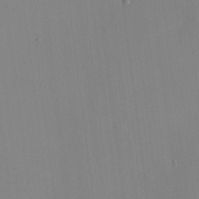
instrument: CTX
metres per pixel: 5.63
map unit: HNhu
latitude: 10.1011
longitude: 15.3699
